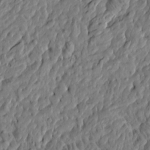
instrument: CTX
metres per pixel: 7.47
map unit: Htu
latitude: -5.7855
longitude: 177.8800
